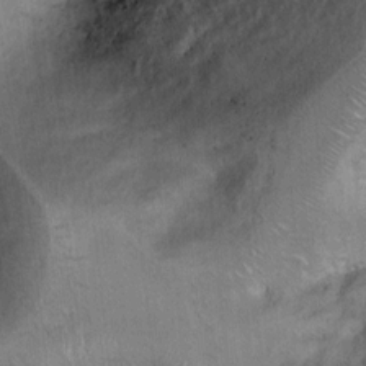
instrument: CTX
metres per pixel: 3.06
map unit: Ht
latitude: 6.8191
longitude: -30.2901
